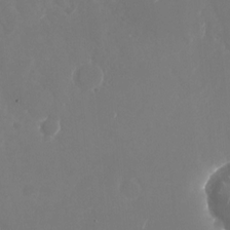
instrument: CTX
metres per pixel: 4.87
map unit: Nhu
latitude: -28.5196
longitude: -70.2711
